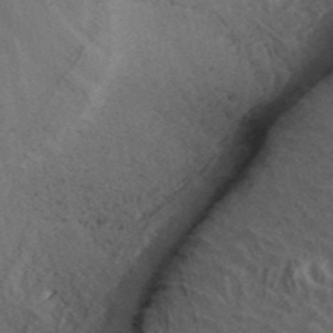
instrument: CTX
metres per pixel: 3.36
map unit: ANa
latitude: 42.6680
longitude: 30.3117
